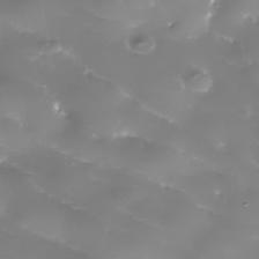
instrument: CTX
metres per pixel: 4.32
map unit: Nhe
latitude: -36.0850
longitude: -90.1767
